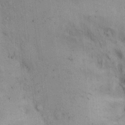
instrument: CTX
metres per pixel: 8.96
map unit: Hto
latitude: 11.9528
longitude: -59.4426
